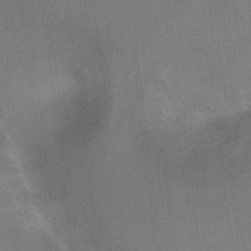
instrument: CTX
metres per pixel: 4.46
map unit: Ht
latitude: -1.4644
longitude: -33.2537
